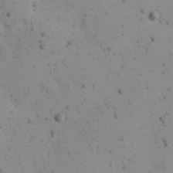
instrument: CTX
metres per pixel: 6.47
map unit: Nhu
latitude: 23.0836
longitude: -72.4223
